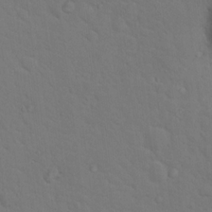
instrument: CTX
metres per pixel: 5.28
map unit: Hto
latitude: 18.4790
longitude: -34.0255
